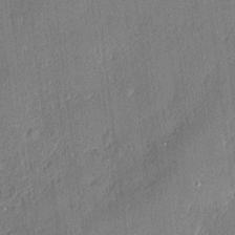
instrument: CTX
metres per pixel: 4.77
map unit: eHh
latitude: 4.4790
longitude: -74.8191
